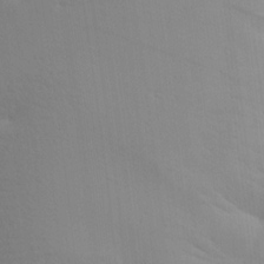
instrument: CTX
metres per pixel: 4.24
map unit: Ave
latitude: 21.1403
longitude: -138.2900
